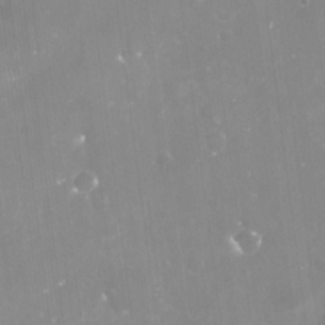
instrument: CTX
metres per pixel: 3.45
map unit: Nve
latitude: -17.4077
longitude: -59.0459
